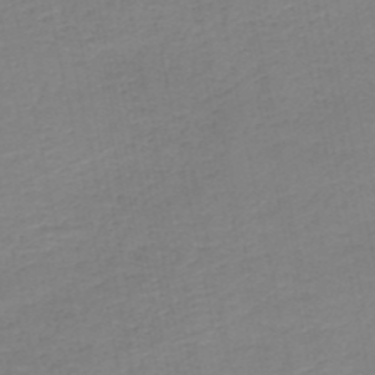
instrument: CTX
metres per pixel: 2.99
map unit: HNb
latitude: -50.5385
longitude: -50.8569
